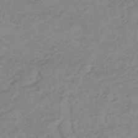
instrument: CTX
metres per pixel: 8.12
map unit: lHb
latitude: -34.6896
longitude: 69.6155
